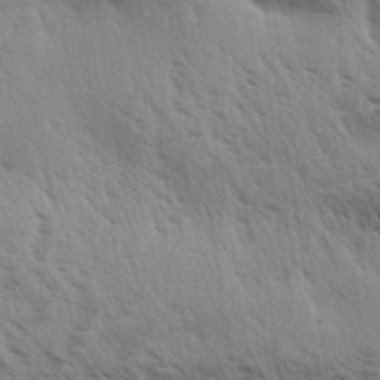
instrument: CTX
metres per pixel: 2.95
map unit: Aa
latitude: 32.9892
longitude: -140.7057
